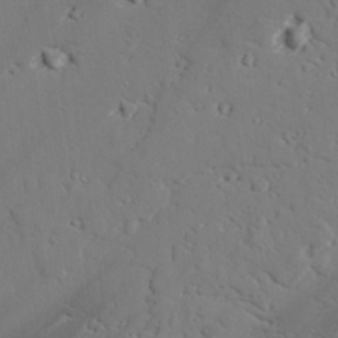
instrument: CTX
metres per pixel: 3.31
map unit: lAvf
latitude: 25.9906
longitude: -110.8002
